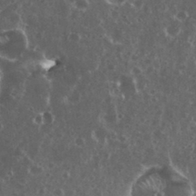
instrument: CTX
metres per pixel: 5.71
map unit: eHh
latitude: 34.9513
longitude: -59.4993
